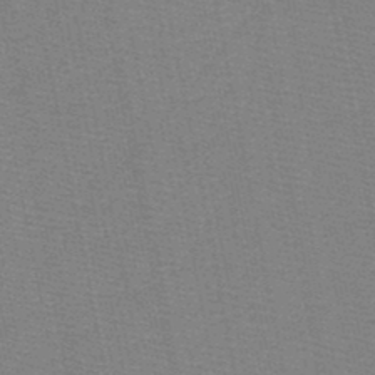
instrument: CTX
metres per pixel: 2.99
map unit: HNb
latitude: -48.9353
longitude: -41.2159
